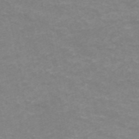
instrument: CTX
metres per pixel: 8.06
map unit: ANa
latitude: 46.6491
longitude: 25.8233
